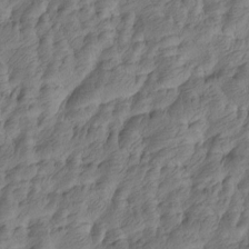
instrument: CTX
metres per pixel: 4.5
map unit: Htu
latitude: -5.0108
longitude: -177.9528
